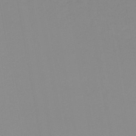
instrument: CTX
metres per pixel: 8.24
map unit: lHb
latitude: -44.1039
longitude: 68.1605
